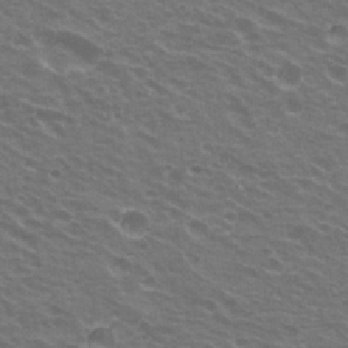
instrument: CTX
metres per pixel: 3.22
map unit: Hto
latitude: 21.8961
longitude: -31.0837
